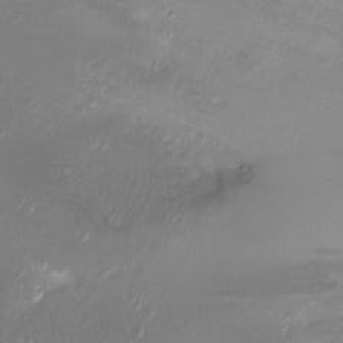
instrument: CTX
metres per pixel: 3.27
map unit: Ht
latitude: -7.5399
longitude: -27.3671
